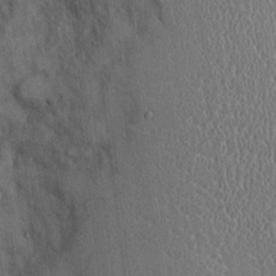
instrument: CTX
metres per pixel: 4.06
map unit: Ht
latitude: -2.7841
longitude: -13.7450
